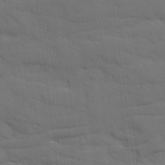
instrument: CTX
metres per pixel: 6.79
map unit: Ave
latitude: 18.1389
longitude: -129.0080
